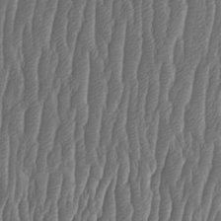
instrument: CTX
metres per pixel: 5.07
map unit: HNhu
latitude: -1.2376
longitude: 13.5210
